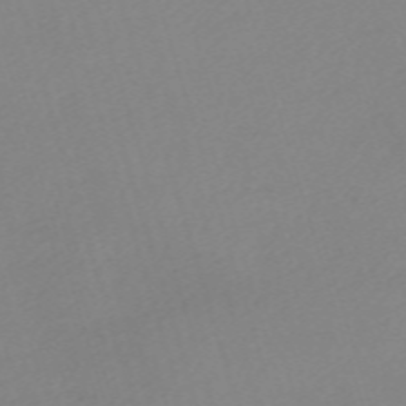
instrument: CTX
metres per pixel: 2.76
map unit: eHh
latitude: -61.5210
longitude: 52.8597
